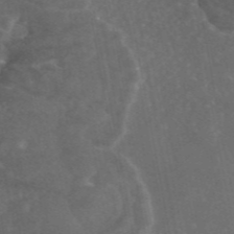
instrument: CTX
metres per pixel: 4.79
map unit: eAb
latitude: 46.2145
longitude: 114.1039
